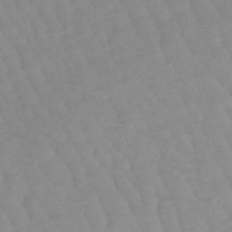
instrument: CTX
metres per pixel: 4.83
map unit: lHb
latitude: -48.1795
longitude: 76.7652
